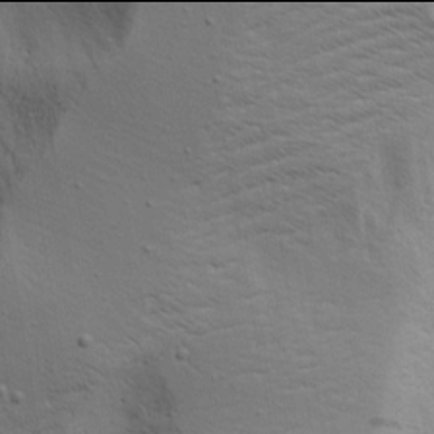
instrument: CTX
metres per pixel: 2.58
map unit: Aa
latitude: 17.9906
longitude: -125.3859
